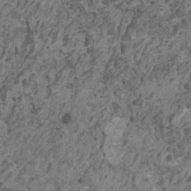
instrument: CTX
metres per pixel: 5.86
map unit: HNhu
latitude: 0.5356
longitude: 4.7652
